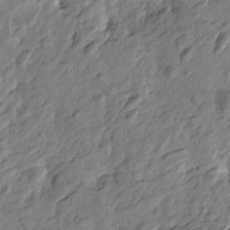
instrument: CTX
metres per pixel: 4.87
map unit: Htu
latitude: -2.1416
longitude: -179.1781
